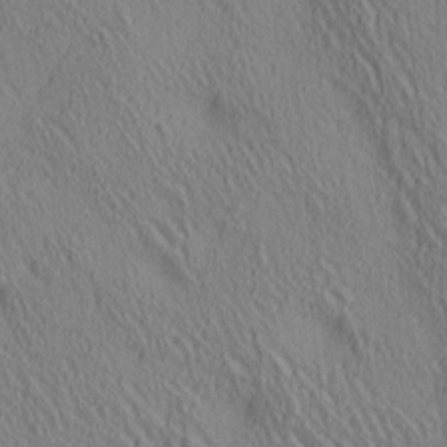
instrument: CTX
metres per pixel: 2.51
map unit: lAa
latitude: 4.9703
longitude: -117.1025
